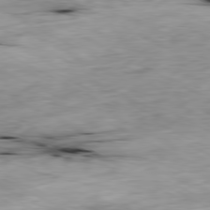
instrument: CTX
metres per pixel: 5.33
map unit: Ap
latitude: -80.6330
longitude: -69.8583
